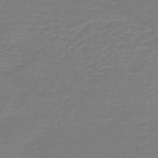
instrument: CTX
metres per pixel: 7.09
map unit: HNb
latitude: -46.5951
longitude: 52.8597
